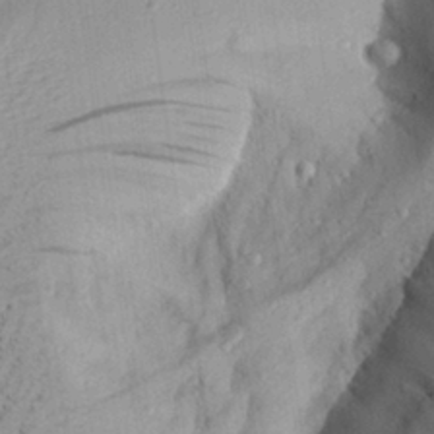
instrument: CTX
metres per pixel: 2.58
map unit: Aa
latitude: 28.2522
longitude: -131.2537
